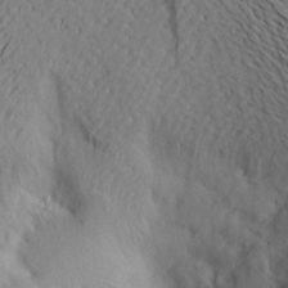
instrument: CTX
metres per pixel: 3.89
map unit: Aa
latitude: 19.9339
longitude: -145.4615
